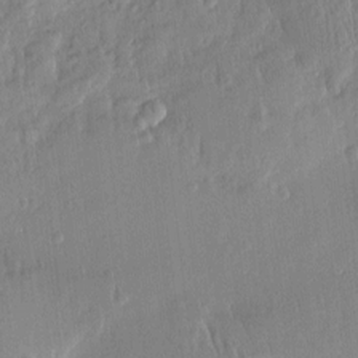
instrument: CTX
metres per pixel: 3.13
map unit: Htu
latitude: -5.3131
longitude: 173.7666
